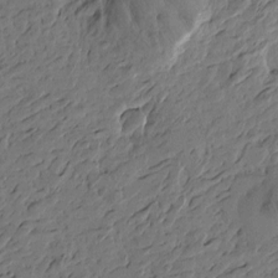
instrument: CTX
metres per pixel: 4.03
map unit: Htu
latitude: -3.7855
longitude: -177.9717
